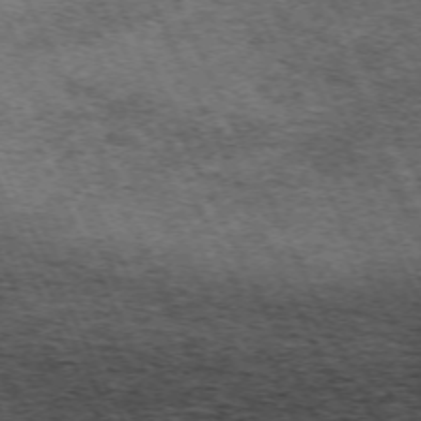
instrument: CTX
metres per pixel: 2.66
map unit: Hpe
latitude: -70.6519
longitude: 11.2187
